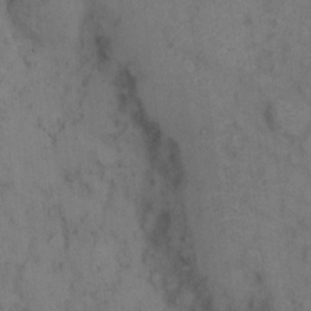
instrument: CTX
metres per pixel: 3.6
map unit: eHh
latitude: 9.4238
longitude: -63.0648
